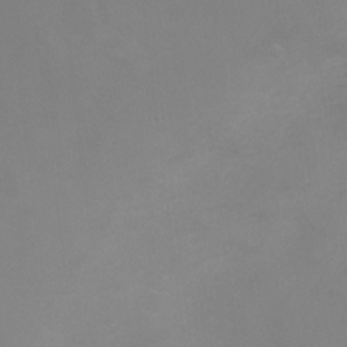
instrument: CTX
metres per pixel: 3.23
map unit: Ht
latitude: 1.5182
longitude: -35.4615
